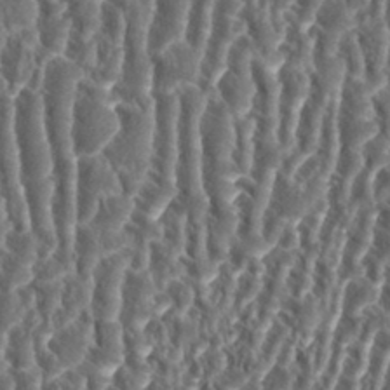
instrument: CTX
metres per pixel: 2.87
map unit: eHh
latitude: 34.8002
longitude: -138.1200
